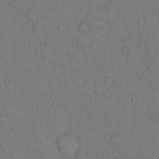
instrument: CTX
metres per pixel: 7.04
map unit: Hto
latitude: 9.3293
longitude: -58.4223
